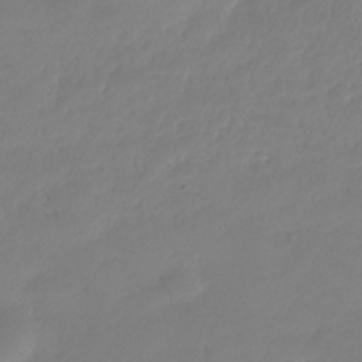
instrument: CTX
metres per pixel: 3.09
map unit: Nhe
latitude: -35.5210
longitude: -144.9702
